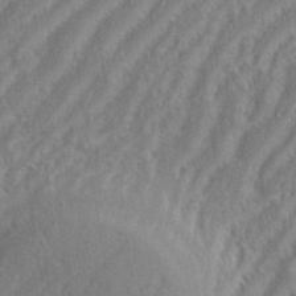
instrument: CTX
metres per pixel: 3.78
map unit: eHh
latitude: 34.8947
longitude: -133.3293
